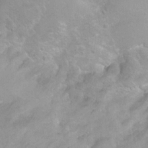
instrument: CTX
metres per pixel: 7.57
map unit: Ht
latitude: 3.7449
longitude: -27.2915
